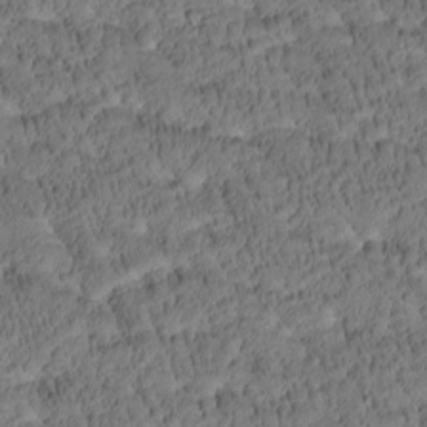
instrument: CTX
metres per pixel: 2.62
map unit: Htu
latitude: -4.4440
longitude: 172.9919
